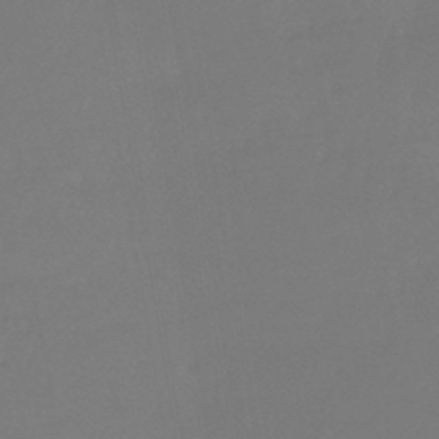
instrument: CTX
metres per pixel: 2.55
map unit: lHb
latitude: -42.9919
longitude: 59.5021
